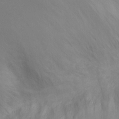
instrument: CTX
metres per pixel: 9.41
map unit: Ht
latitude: -0.7653
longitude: -16.0255
